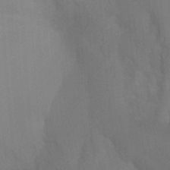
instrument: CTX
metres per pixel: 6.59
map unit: Ht
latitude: -3.5777
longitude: -26.9703
